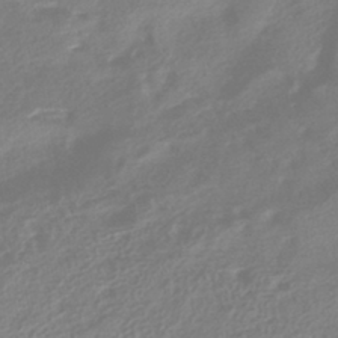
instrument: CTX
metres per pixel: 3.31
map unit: HNhu
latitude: -41.5777
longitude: 92.1039
